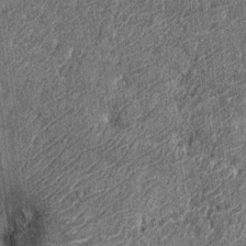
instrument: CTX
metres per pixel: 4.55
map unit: Nhu
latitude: -12.1984
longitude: -22.5546
